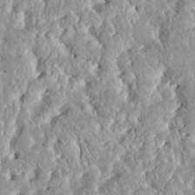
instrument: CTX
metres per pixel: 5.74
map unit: HNhu
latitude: 2.4979
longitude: 8.1228
